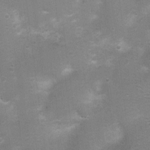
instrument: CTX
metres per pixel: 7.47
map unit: Nhu
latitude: 3.8772
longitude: -25.8772
